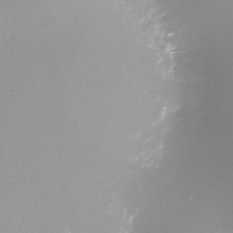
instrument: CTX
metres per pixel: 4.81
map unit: Nhe
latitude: -33.5022
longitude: -87.9528
